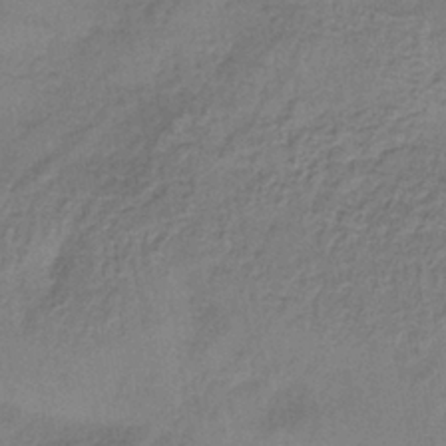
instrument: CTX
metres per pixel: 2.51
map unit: HNb
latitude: -36.1794
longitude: 57.7855
